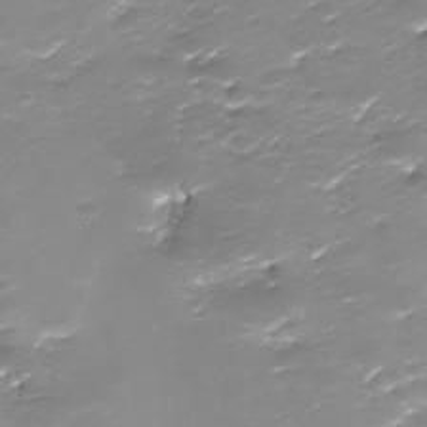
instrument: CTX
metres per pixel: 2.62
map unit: Nhu
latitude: -28.8786
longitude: -67.4426
